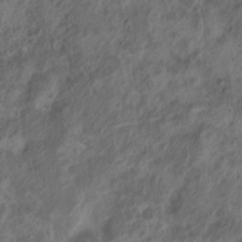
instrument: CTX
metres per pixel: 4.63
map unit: Nhu
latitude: 7.1970
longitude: -21.6127
